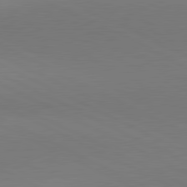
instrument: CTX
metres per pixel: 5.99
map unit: lApd
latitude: 80.9136
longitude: 145.0487
